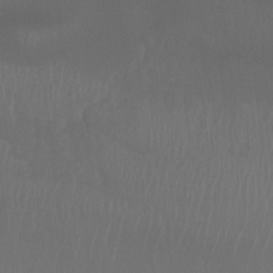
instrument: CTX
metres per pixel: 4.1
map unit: Ht
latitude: -14.9164
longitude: -55.0269
